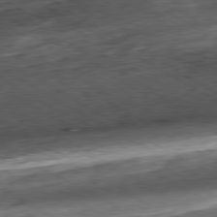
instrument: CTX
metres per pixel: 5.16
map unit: Hpe
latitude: -80.5574
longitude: 22.9353
